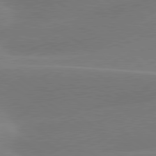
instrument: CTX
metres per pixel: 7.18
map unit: lApd
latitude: 79.7828
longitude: -94.2334
